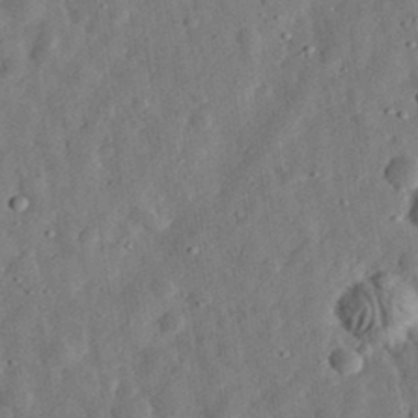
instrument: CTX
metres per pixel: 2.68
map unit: eHh
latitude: 32.4034
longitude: -76.3656
